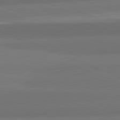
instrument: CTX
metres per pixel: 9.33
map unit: lApd
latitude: 82.2144
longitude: 177.4454
